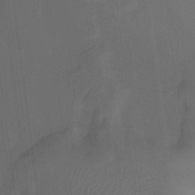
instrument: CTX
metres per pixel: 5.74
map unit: Htu
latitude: -14.4062
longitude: -46.0444
